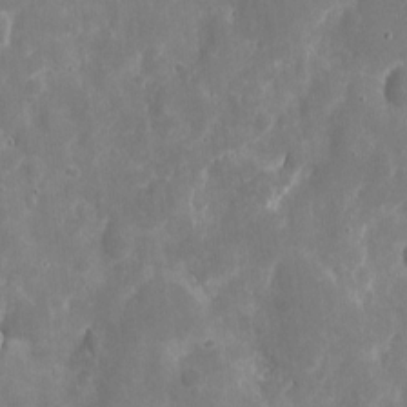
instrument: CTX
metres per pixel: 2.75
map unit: eHh
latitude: 9.3671
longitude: -71.9339
